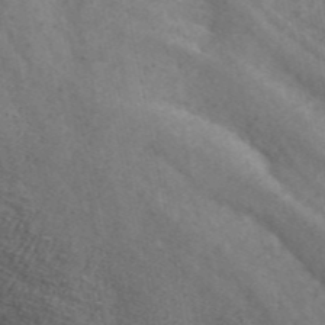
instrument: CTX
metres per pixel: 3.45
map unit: ANa
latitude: 45.4426
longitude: 46.9730
